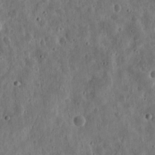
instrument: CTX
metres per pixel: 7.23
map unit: eHh
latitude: 11.6883
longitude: -73.8206
